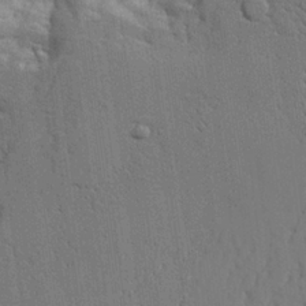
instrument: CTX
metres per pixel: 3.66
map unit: Aa
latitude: 21.7072
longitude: -124.6868
